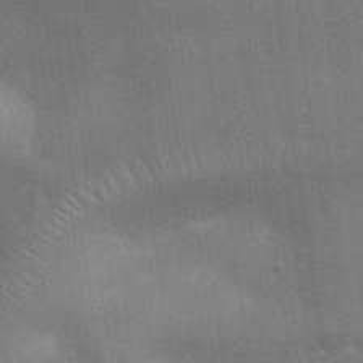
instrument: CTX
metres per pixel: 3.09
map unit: Nhu
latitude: 27.5749
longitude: -64.2145
